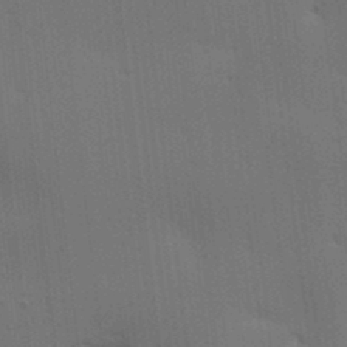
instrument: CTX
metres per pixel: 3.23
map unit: lAa
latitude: 11.7639
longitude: -108.4601
